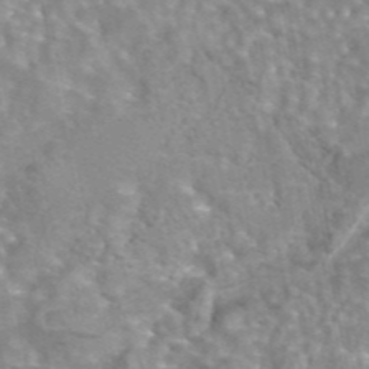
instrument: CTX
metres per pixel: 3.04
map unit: eAb
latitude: 44.0444
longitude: 108.0472
